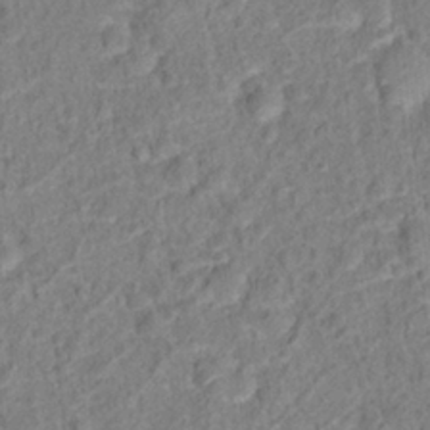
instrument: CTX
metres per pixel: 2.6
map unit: Hto
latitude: 13.4049
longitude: -38.4223
